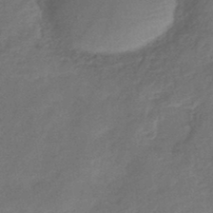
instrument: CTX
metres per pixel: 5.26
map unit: eHb
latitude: -43.0108
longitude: 83.7666
